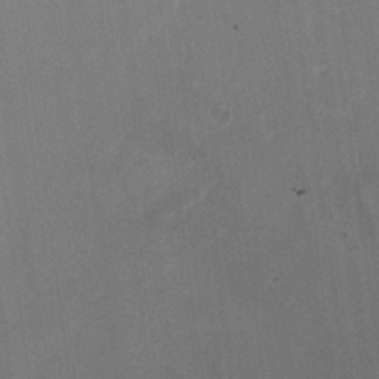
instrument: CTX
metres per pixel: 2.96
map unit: HNhu
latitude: 6.0822
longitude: 0.2362
